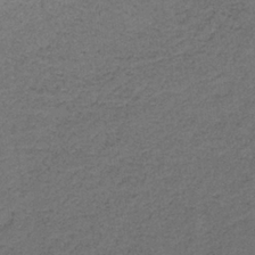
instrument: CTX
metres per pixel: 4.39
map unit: lHb
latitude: -34.5385
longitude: 62.5384
